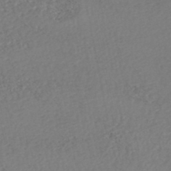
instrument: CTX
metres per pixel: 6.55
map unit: HNhu
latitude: -48.6330
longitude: 98.0094
